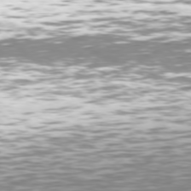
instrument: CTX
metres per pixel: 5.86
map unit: Hpe
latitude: 75.9150
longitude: -132.9703
